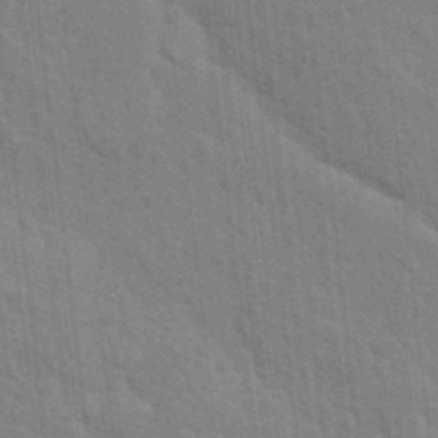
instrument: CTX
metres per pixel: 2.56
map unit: Hto
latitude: 15.2915
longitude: -30.0444
